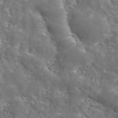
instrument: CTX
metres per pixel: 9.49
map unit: ANa
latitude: 42.9514
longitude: 23.5021
